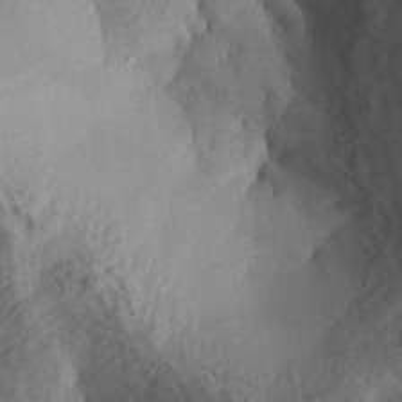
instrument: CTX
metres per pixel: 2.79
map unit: Aa
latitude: 30.8191
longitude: -133.0647
